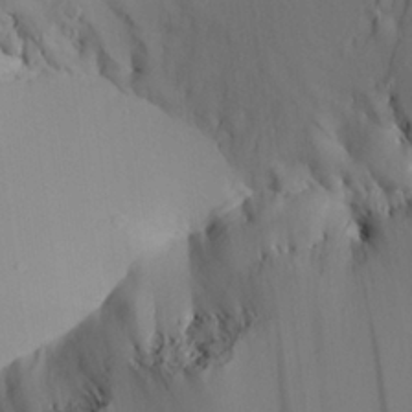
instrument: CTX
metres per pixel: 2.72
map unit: Aa
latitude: 26.5735
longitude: -136.8569
